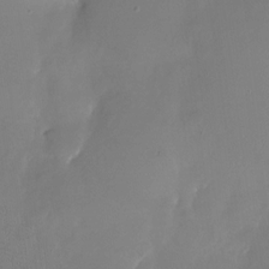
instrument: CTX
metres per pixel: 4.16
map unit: Nhu
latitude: -21.9745
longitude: -72.2901
